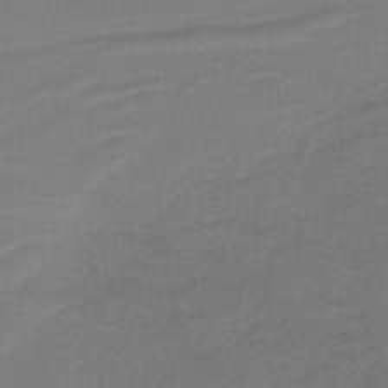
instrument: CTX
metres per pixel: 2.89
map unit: lHb
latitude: -43.0864
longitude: 52.8785
